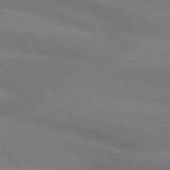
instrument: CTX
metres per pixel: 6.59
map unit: lApd
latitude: 74.2523
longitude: -62.7624
